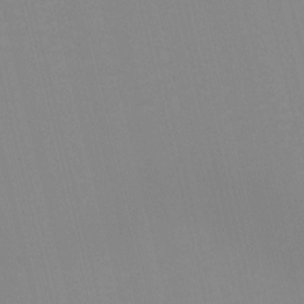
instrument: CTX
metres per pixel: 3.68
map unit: eHh
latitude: -5.1998
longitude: -85.6316
